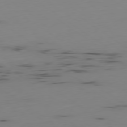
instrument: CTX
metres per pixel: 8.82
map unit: Hpe
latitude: -79.5210
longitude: 13.9745
